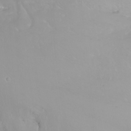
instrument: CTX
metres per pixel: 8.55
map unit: Nhu
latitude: -11.5966
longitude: -64.6679
